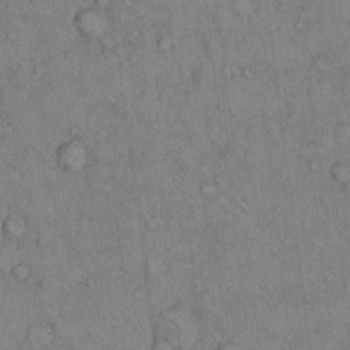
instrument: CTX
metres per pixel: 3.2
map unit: Hto
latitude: 9.6316
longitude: -59.4238
